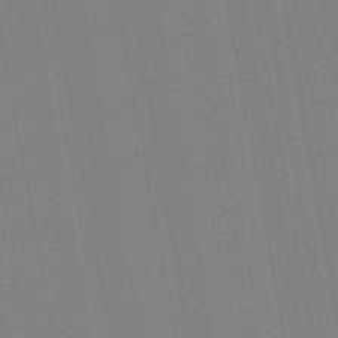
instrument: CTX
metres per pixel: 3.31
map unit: lHb
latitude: -44.8786
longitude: 63.4643
